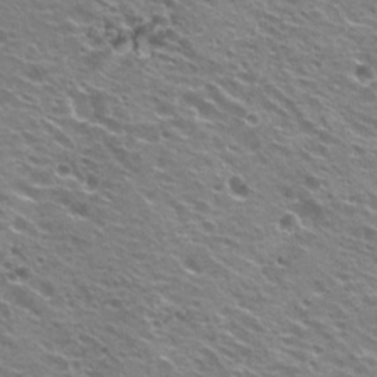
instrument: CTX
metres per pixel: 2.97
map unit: Hto
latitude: 23.3482
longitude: -31.6505
